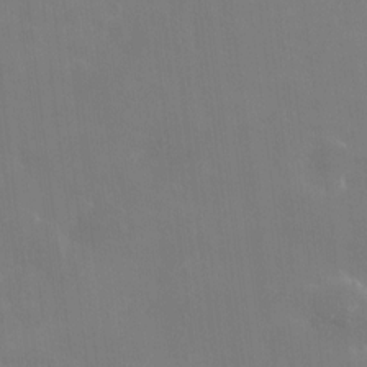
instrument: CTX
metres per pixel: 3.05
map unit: HNhu
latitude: 6.0444
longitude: 7.4076
